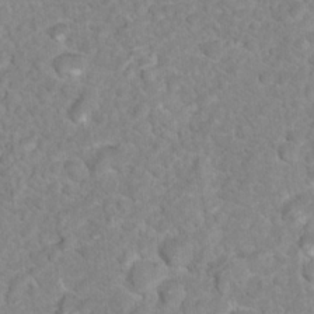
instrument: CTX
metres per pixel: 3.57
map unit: Nhu
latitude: 17.0836
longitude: -31.8962
